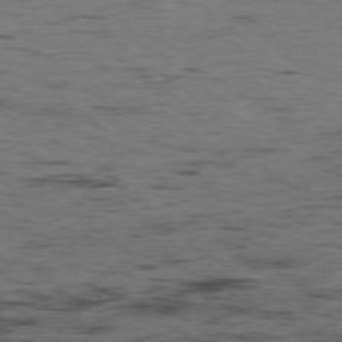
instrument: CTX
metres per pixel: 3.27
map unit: Hpe
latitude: -78.7652
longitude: 16.1417
